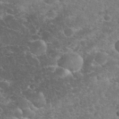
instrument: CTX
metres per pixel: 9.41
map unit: eHh
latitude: 34.9324
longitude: -65.0080
